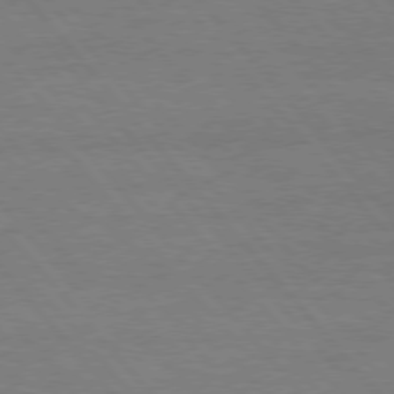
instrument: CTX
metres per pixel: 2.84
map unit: Hpe
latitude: 75.9906
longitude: -137.6883
